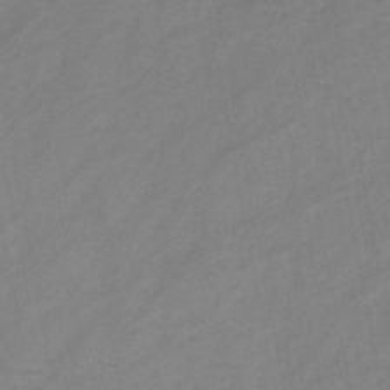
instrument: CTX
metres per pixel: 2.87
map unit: HNb
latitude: -46.5384
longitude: -38.3278
